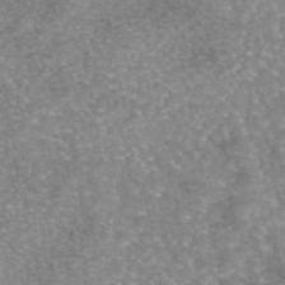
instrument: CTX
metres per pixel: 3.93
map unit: eAb
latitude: 45.4993
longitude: 104.6518
